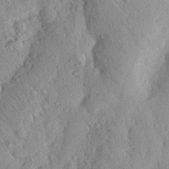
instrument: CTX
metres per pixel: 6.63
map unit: Nhu
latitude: 19.3859
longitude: -77.5749
